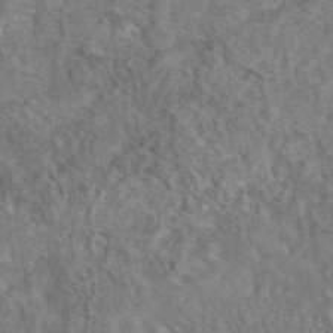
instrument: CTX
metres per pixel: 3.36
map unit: eAb
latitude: 43.0459
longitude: 109.1431
